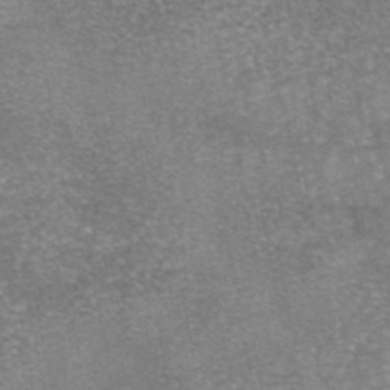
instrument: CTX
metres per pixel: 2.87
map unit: eAb
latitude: 45.8772
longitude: 104.8597
